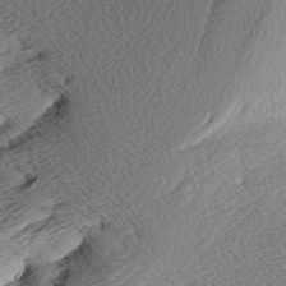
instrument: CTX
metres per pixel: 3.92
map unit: Aa
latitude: 8.1767
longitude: -141.2914
